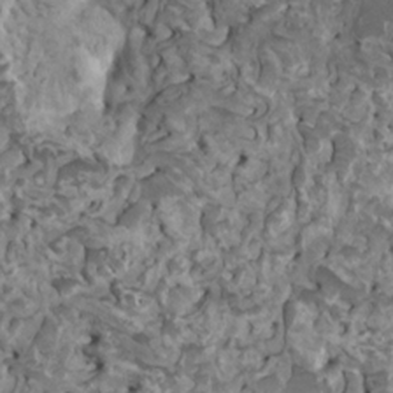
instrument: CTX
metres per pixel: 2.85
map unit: HNhu
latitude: 6.3278
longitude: -1.2537
